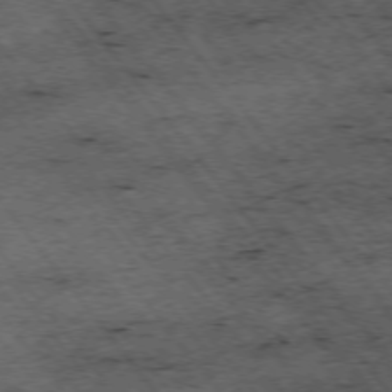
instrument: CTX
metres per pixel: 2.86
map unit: Hpe
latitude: -75.3888
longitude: 4.6518
